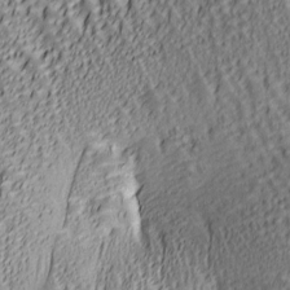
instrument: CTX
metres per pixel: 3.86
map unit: lAa
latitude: 6.4034
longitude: -116.6113
